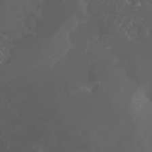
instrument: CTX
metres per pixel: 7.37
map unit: Ht
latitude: -3.5588
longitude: -61.6316
